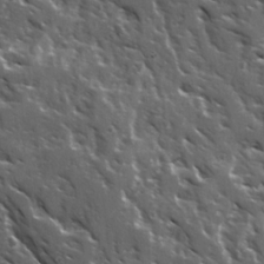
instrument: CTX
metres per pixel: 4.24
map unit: Ave
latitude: 15.7639
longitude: -131.5749
